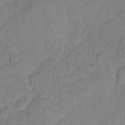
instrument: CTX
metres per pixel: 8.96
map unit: eHh
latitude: 8.1956
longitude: -64.1578
